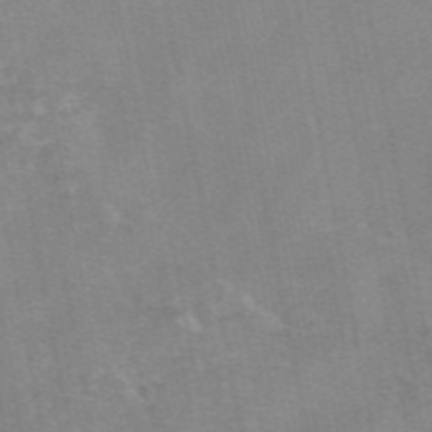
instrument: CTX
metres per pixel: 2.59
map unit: eAb
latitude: 48.4979
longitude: 103.8611
